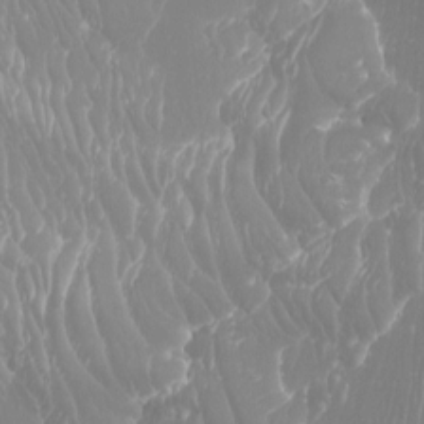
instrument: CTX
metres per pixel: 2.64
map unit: Htu
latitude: -8.1606
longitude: -76.0822
